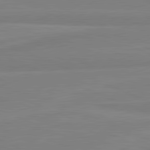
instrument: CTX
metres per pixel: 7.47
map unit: lApd
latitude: 81.7072
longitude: -174.2523
